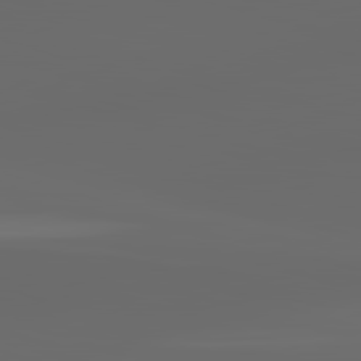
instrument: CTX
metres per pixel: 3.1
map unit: lApd
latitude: 83.0269
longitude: -137.7072
